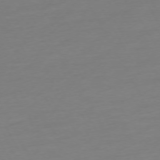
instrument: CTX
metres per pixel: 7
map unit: Ap
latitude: -74.4629
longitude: -69.3671
